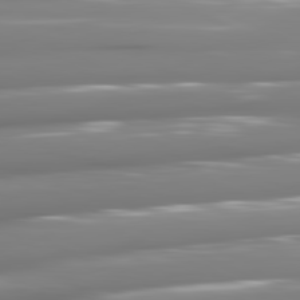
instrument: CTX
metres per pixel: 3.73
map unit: lApd
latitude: 81.3859
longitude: -141.3481
